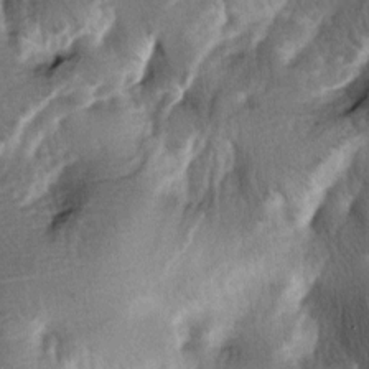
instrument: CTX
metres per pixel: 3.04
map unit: lAa
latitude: -7.0864
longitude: -124.2523
